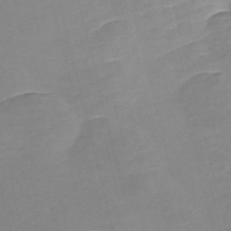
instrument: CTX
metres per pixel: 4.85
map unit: Nve
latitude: -57.3887
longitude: 57.8611
